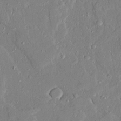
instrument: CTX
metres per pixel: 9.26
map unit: Ave
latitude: 22.6490
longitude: -128.5923
